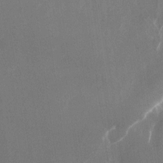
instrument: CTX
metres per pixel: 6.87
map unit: Nhu
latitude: -23.2187
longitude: -72.0633
